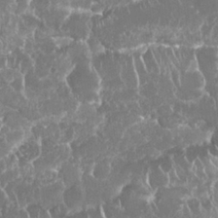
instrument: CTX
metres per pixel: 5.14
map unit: Nhu
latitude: 25.5938
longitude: -61.1025
